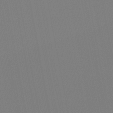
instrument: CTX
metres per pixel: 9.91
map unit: HNb
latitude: -44.3684
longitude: -44.1955
